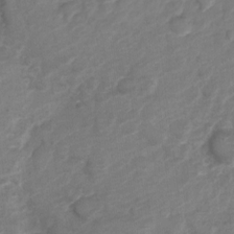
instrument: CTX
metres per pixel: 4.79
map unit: Nve
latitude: -19.7100
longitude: 107.8801
